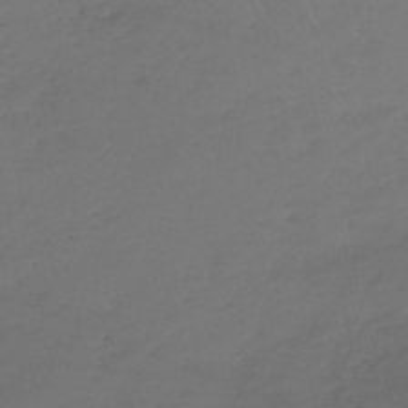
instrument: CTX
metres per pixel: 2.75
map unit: lHb
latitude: -39.0298
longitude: 70.5763
